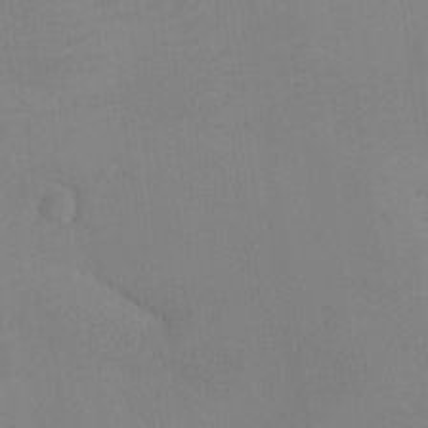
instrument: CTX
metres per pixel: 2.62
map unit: eHh
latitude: -6.2361
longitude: -80.4223
